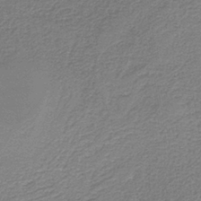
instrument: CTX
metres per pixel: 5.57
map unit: eAb
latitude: -39.3321
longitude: 52.1227
